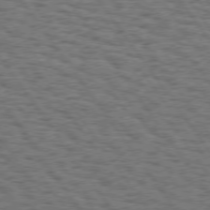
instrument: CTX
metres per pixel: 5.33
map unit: Hpe
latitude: 74.5357
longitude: -134.4034
